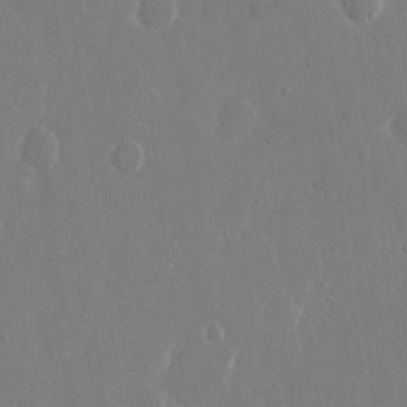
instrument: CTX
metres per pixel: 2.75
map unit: eHh
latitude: 14.4979
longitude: -71.7449
